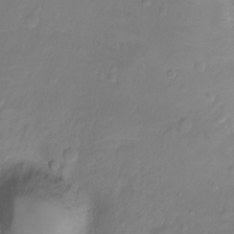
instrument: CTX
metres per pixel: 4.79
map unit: Ht
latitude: -9.7478
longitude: -35.9717
